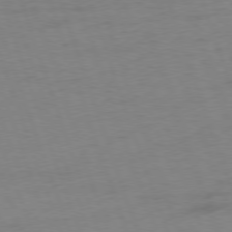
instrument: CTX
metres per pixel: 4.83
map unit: Ap
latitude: -76.2739
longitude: -72.8947
